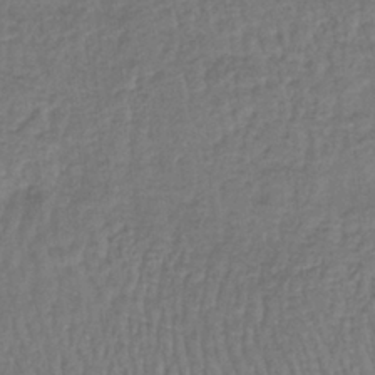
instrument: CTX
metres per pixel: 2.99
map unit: lHb
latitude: -38.7463
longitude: 61.8233
